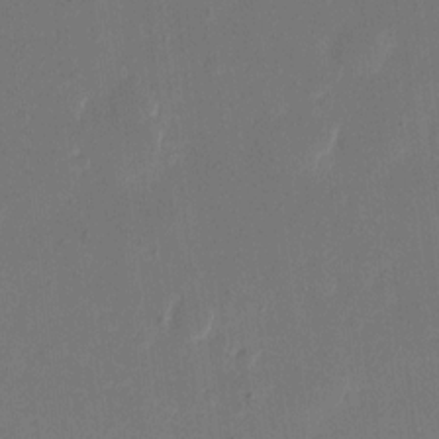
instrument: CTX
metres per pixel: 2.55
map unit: eHh
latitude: 11.2348
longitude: -69.3482
